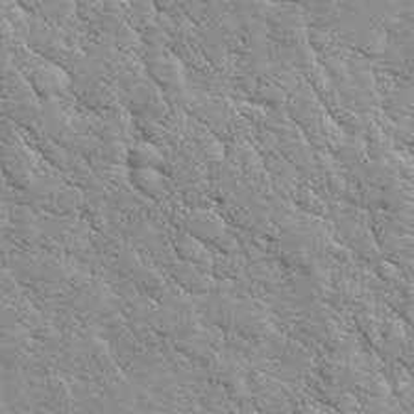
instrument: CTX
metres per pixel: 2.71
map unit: lHvf
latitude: 32.4223
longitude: -93.1970
